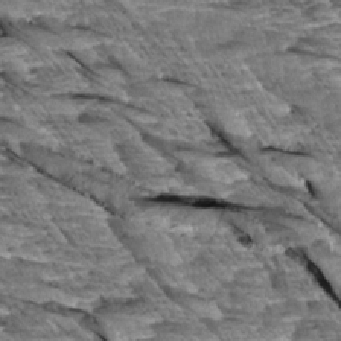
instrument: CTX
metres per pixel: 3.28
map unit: Aa
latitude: 8.0633
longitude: -132.8947
